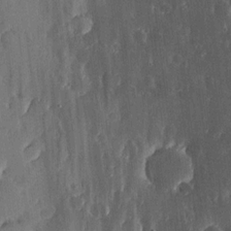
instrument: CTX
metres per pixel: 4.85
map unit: lHvf
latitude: 18.7624
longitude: -116.3089
